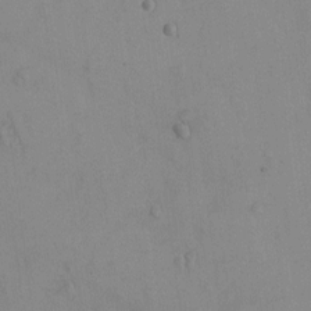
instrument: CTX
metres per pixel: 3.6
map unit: eHh
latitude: -9.7478
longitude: -66.4601
